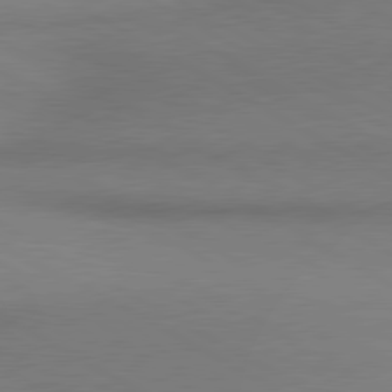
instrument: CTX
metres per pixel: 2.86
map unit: lApd
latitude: 80.4034
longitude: 163.4832
